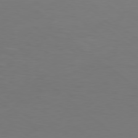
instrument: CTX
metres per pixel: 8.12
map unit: Hpe
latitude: 78.1767
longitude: -172.8191
